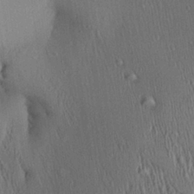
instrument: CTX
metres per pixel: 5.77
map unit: Aa
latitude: 27.6505
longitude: -135.9528
